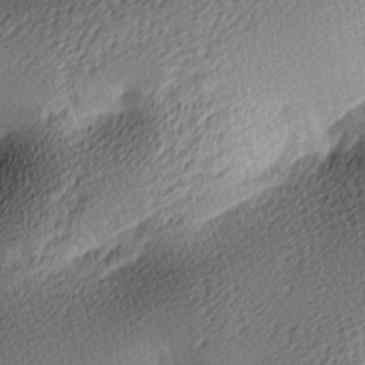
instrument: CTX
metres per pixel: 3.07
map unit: lAa
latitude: -10.0472
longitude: -125.8583
